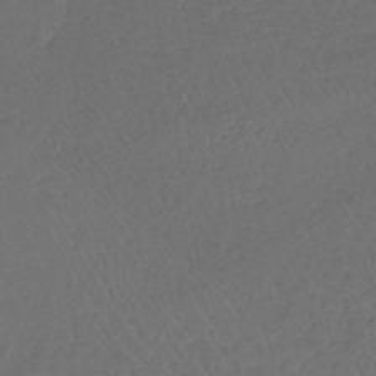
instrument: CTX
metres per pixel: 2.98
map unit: lHb
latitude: -43.2187
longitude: 77.2376
